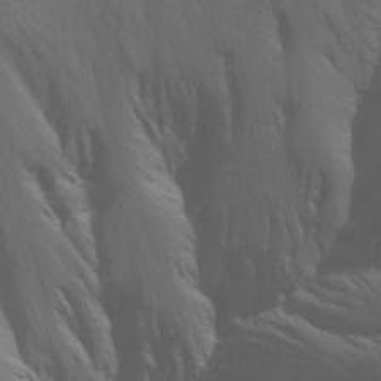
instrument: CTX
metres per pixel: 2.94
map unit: Aa
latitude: 16.9514
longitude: -144.6490
